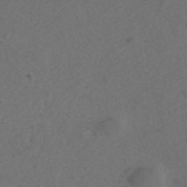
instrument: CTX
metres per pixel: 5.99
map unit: ANa
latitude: 43.6505
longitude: 26.8408
